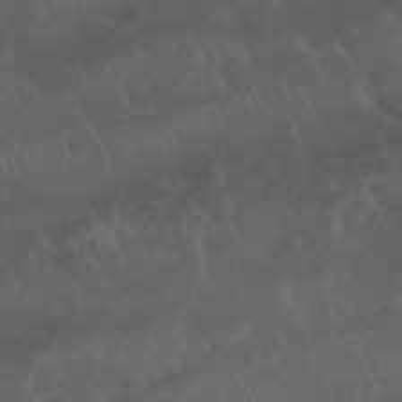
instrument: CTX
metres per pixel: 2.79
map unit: Nhu
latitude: 22.8758
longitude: -63.9906
